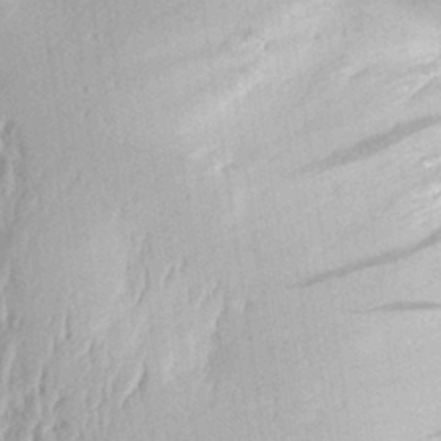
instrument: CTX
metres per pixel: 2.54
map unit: Aa
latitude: 30.1200
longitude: -132.1200
